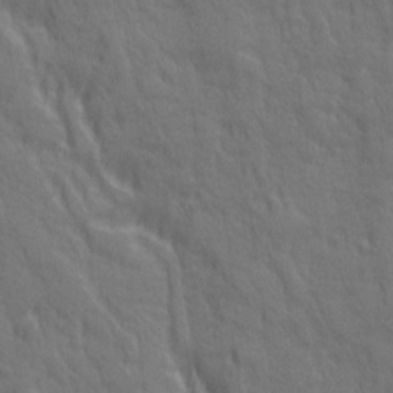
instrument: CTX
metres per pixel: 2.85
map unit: Ave
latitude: 20.0822
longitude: -133.9339
